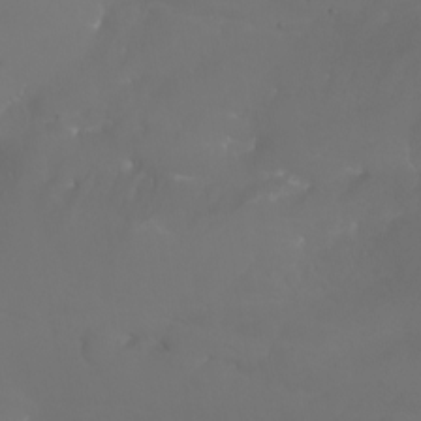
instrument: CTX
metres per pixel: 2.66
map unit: Nhu
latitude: -7.1242
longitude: -82.7057
